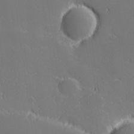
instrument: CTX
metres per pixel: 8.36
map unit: lHvf
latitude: 27.0081
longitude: 142.4062
